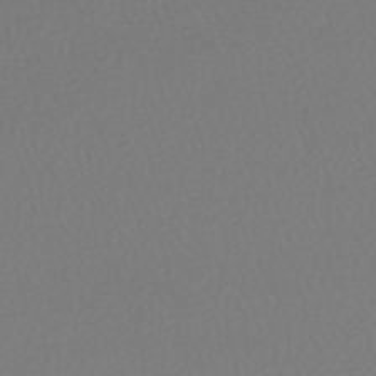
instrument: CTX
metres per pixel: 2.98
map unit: HNhu
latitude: -48.4251
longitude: 101.3698
